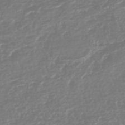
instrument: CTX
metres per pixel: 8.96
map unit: HNhu
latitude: -45.2943
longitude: 107.2754
